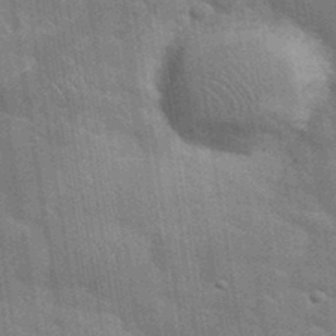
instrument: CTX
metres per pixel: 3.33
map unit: eHh
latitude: 36.5735
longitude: -65.8205
